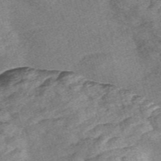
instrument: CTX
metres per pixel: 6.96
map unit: Nve
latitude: -57.2187
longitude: 57.7288
